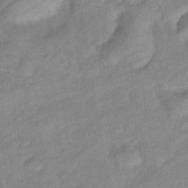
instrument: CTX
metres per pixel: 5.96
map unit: eHb
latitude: -41.0108
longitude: 82.2550
